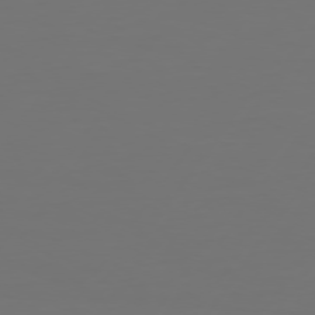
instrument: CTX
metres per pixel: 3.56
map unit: Hpe
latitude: 74.2523
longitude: -129.9339
